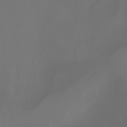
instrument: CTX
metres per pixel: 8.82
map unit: Ht
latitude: -3.9556
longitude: -62.2334
